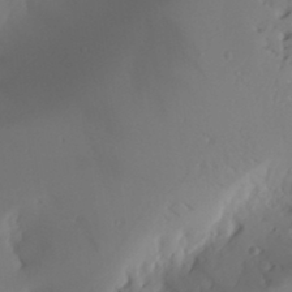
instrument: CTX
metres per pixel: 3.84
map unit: Aa
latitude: 24.5923
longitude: -131.3293
